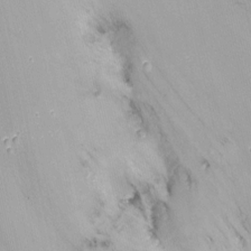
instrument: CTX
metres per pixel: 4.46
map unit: Nhu
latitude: -15.8045
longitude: -52.8569
